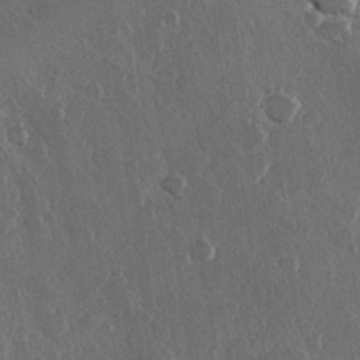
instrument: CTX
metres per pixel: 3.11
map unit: Hve
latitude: 22.3845
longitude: 148.0850
